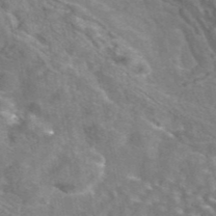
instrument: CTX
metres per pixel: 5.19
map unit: eAb
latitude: 44.6679
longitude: 107.1998
